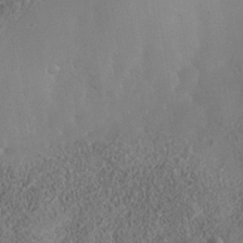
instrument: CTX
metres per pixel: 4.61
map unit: Nhe
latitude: -35.8611
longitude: -130.5168
